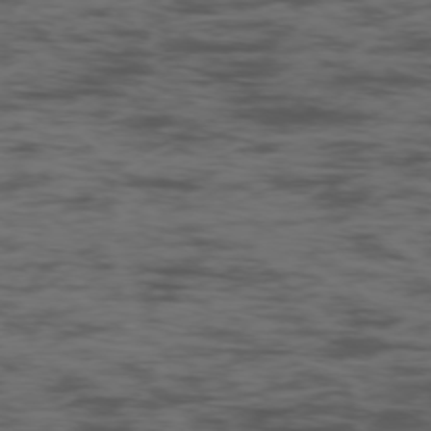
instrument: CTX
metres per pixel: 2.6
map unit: Ap
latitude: -76.4251
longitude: -82.7246
